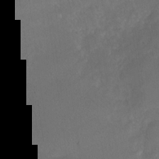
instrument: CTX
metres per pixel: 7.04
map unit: Nhu
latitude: -29.7856
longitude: -63.4616
